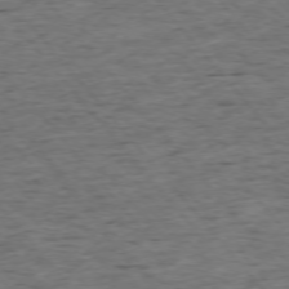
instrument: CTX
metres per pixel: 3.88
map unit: Ap
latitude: -75.6533
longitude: -90.3656
